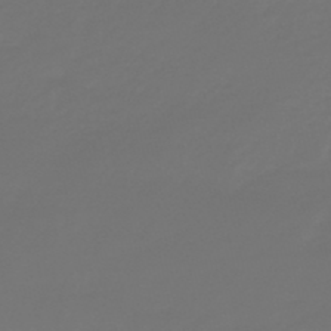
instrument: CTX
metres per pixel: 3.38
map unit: eHb
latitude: -47.4832
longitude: 82.5763
